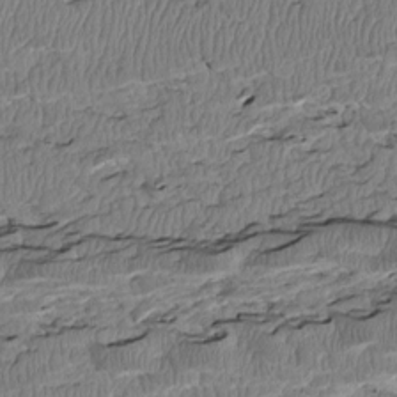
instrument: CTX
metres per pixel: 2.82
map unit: Htu
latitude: 2.9136
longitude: 149.3699
